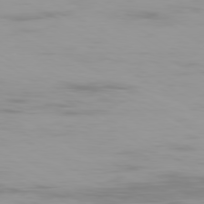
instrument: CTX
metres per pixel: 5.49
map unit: Ap
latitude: -79.9556
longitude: -102.5734
